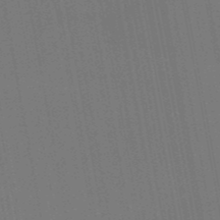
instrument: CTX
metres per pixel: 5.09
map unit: HNb
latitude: -51.7855
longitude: -45.6127
